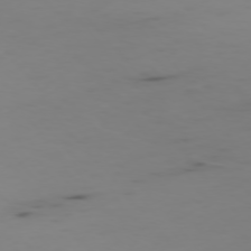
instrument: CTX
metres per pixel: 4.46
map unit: Ap
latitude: -76.8219
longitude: -66.6868
